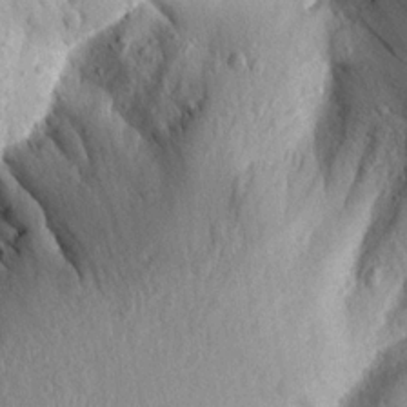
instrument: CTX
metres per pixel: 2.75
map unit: Aa
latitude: 15.4994
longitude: -142.3656
